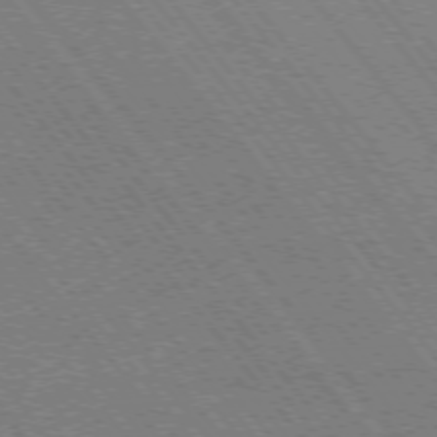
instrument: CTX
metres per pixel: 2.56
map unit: Ap
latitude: -75.7856
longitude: -95.4993
